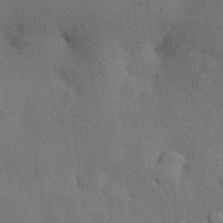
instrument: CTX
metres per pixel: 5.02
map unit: Nhu
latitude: 27.2348
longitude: -69.6316
